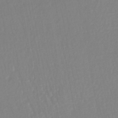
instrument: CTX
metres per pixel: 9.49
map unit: lHb
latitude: -44.4629
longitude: 74.9164
